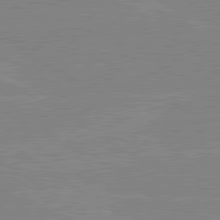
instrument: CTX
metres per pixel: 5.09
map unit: lApd
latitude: 80.2145
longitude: -125.7827
